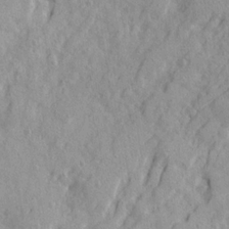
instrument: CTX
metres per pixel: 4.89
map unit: Ave
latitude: 21.7261
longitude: -130.7625
